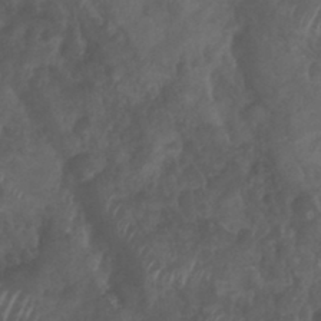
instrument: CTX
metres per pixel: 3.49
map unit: Nhu
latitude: 28.7057
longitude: -56.2522
